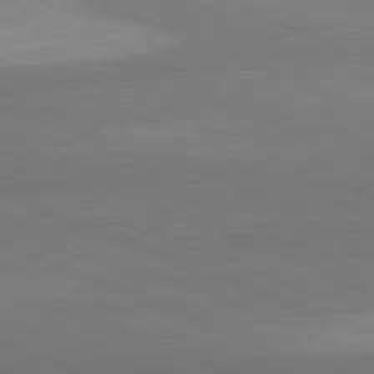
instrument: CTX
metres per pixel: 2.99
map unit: lApd
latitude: 82.0444
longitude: 177.3510
